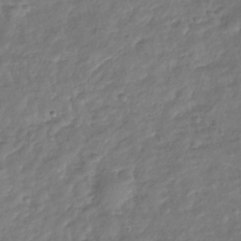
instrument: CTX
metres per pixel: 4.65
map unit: Nhu
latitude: -29.0298
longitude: -61.4993
